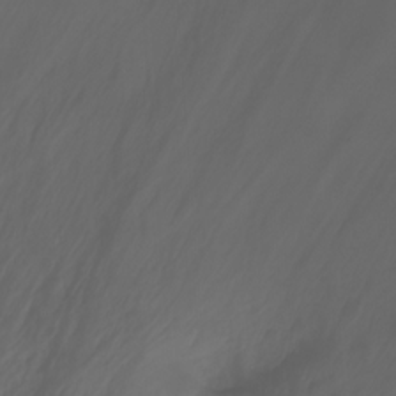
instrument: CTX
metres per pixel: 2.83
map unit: Nhu
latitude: -13.9367
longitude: -63.1781
